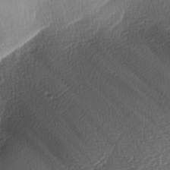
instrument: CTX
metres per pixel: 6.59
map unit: lAa
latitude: -3.6910
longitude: -129.1214
